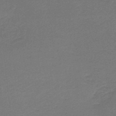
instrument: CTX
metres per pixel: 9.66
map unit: lHb
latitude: -43.7099
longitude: 52.7274
